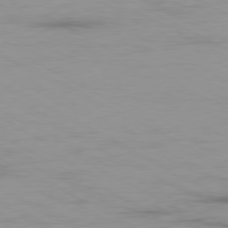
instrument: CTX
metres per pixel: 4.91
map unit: Ap
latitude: -80.0472
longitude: -91.1214
